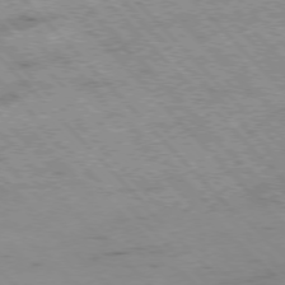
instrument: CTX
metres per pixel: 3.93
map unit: Hpe
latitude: -77.0864
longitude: 13.0109
